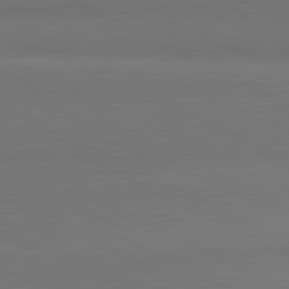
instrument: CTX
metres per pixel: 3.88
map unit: lApd
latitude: 81.7827
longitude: 158.3684
